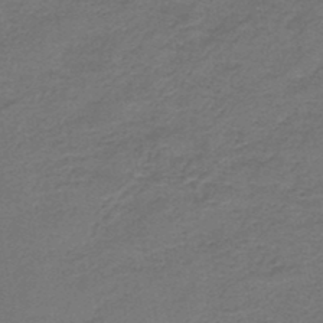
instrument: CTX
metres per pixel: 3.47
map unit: HNb
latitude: -45.0298
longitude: 52.4629
